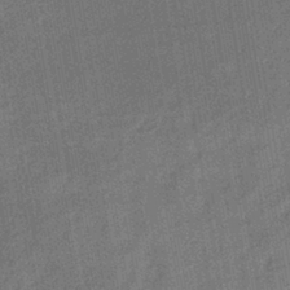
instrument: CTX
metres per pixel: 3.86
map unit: lHb
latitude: -38.5574
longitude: 74.3118
